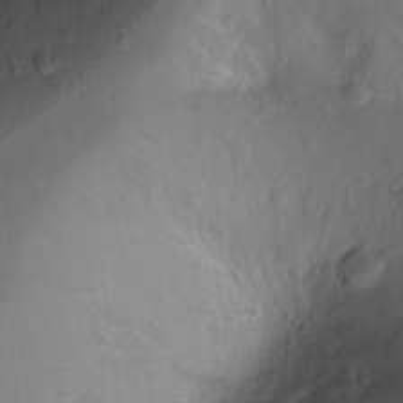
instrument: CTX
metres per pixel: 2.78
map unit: Ht
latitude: -2.6140
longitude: -29.9150
